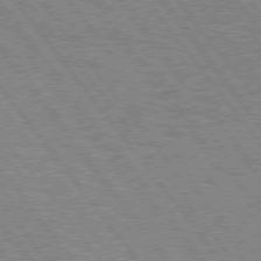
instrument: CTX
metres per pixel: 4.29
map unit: Hpe
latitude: 75.4426
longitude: -149.4615
